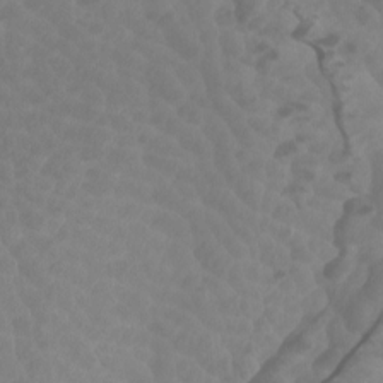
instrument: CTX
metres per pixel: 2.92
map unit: Ht
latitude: -2.1416
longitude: -17.6127
